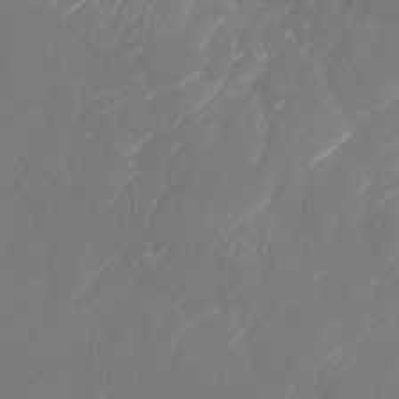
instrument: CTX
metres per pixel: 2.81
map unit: Nhu
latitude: -28.7652
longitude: -64.7435
